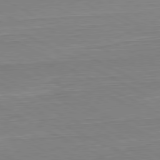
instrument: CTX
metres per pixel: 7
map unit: Hpe
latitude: -80.7841
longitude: 21.7288
